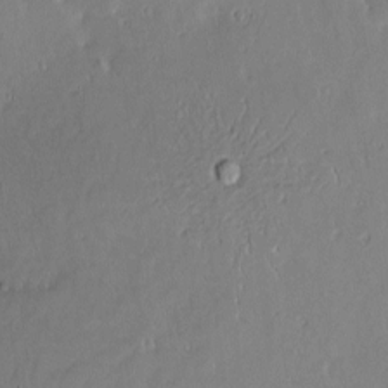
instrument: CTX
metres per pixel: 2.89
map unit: Nve
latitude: -8.2739
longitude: 172.9919
